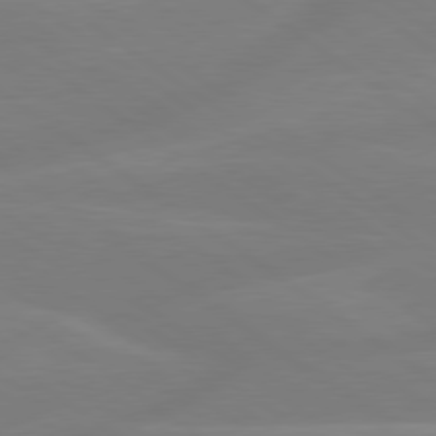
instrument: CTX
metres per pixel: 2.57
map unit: lApd
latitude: 79.2159
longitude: -149.4049
